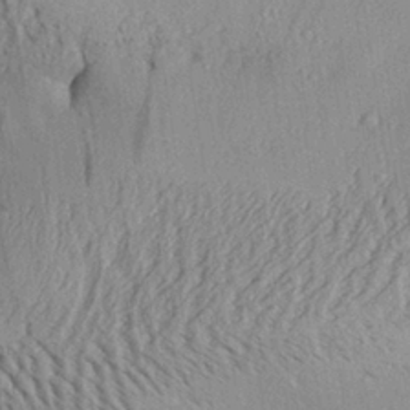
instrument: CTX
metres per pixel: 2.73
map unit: Aa
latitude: 28.5357
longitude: -134.2333
